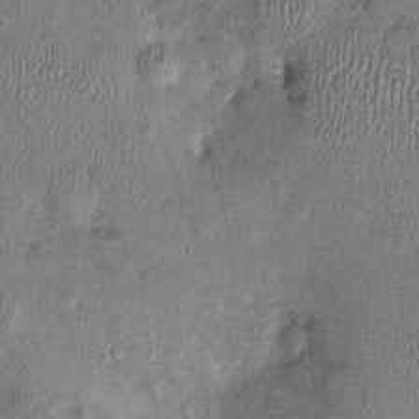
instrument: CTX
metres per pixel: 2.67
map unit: Ht
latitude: -1.3888
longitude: -14.4034
